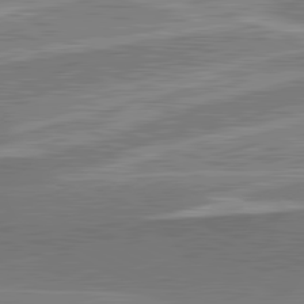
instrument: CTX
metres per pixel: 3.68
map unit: lApd
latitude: 82.3089
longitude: 138.8975
